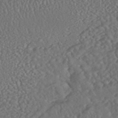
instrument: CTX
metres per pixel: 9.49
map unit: HNhu
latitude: -46.3684
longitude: 104.6707
